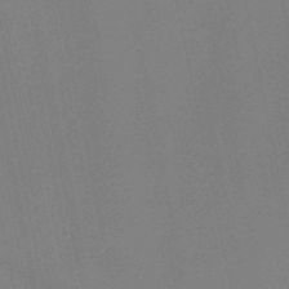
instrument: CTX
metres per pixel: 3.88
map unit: HNb
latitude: -50.8597
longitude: -42.6113
